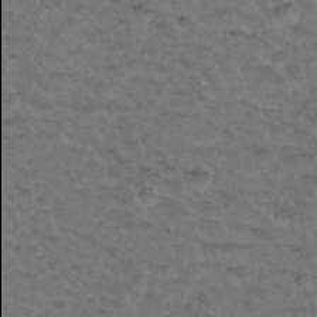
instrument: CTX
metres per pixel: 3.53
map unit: Hto
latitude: 35.3859
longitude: -49.9906
